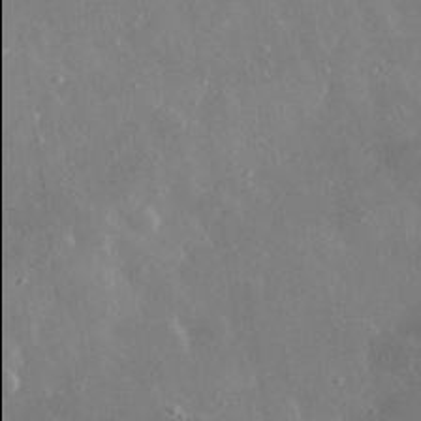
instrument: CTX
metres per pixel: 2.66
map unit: lHvf
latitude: 32.4790
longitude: -85.9906
